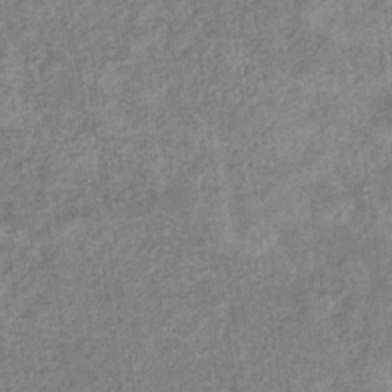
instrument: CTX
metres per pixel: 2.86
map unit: eHb
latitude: -36.3495
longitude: 80.0661
